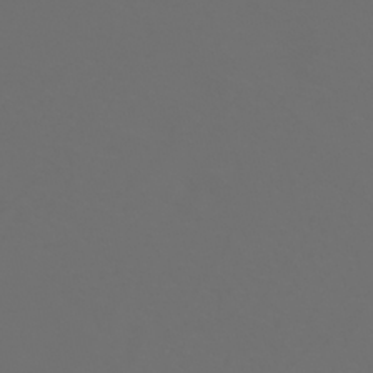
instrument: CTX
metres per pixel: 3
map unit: HNhu
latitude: -39.9745
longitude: 100.4062
